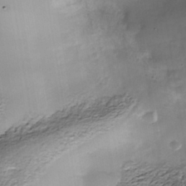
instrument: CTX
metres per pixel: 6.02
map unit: Nhe
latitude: -38.4440
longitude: -117.2915
